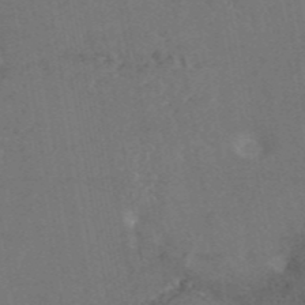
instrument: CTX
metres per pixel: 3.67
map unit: eAb
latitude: 45.8205
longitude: 115.4643
